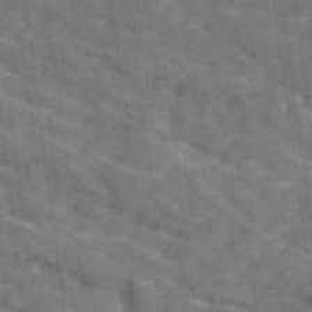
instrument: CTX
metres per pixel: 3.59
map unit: Ave
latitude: 19.0836
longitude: -135.4615
